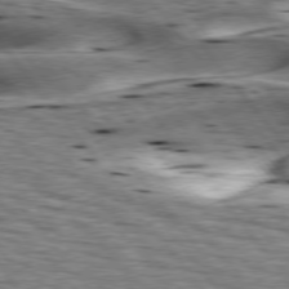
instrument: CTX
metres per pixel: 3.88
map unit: lApd
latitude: 76.4223
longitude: -60.5545
